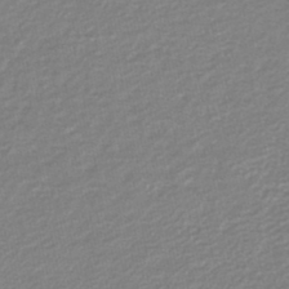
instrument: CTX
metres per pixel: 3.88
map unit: lHb
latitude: -46.6518
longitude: 59.9745
